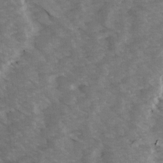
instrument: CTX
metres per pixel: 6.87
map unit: Ave
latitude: 14.3279
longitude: -103.1592
